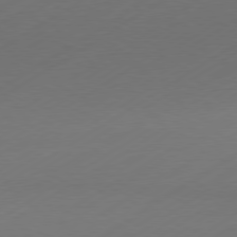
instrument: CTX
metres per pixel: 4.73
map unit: Hpe
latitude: -80.7086
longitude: 15.1620
